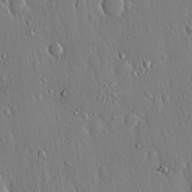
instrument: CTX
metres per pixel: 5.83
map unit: Hto
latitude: 17.6505
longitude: -58.1956
